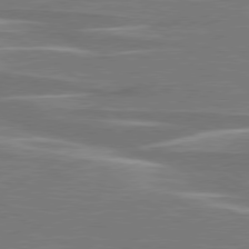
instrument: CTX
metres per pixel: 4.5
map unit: lApd
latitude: 78.9325
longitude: -95.1214
